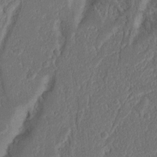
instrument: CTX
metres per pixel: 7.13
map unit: Nhu
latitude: 15.3482
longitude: -74.5735
